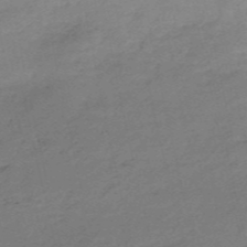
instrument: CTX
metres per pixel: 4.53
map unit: HNb
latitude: -52.4440
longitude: -41.4048
